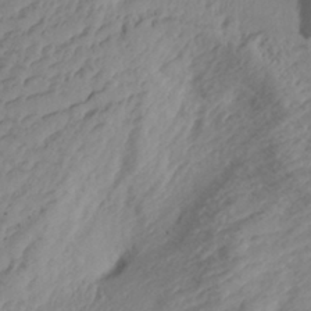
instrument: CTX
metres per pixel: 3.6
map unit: Aa
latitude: 30.0822
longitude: -134.1200
